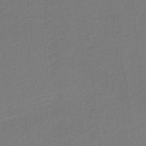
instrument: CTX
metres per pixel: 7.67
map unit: HNb
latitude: -37.4265
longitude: 55.9556
